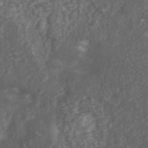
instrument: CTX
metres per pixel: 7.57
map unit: ANa
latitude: 45.7072
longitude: 27.1620
